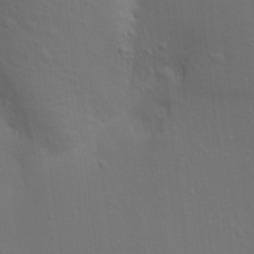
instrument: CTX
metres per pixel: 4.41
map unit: Aa
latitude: 15.4427
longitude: -147.3671
